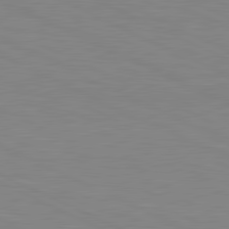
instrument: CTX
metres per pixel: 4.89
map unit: lApd
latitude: 81.3104
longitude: -172.8569
